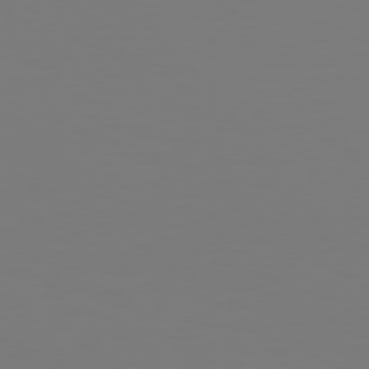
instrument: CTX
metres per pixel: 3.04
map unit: Hpe
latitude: 76.2900
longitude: -132.6302
